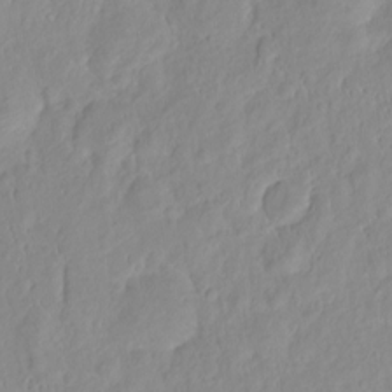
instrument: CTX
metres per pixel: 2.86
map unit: HNhu
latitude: -2.3873
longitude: 10.7085
